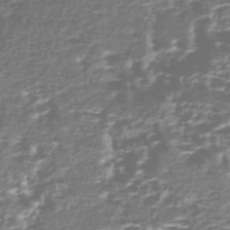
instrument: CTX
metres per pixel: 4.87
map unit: Nhe
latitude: -47.1431
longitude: -171.4804
